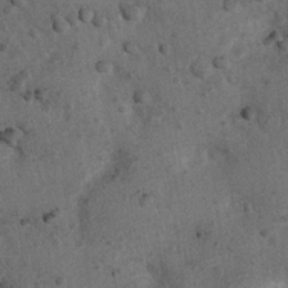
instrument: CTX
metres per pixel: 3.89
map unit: Nhu
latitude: 6.2522
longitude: -22.5924
